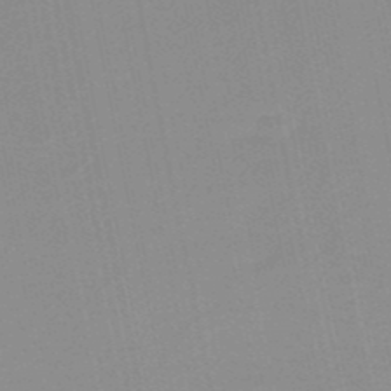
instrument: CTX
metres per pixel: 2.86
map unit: HNb
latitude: -51.0486
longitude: -50.9135
